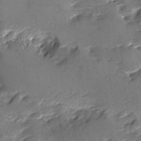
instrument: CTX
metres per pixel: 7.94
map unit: Ave
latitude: -9.2943
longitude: -117.6505
